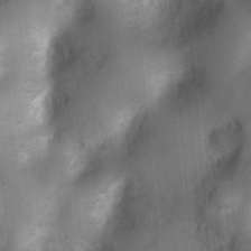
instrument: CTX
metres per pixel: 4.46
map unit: Ht
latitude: 4.4601
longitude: -22.1011
